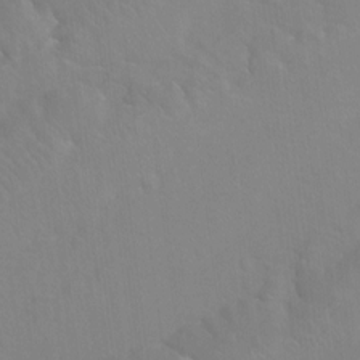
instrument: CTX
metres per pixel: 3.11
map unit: Ht
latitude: -15.4455
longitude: -43.4615
